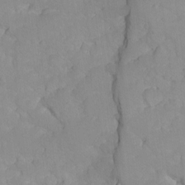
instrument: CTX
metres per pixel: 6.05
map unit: Ave
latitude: -9.5399
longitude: -117.3671
